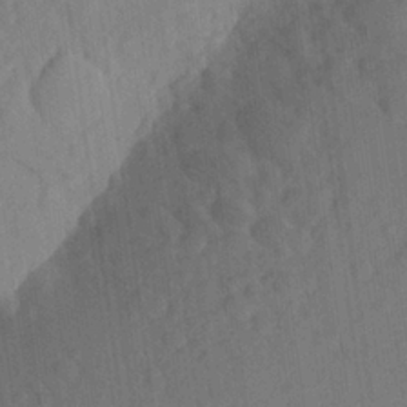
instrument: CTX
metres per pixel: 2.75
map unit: Aa
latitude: 23.5560
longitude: -147.6694
